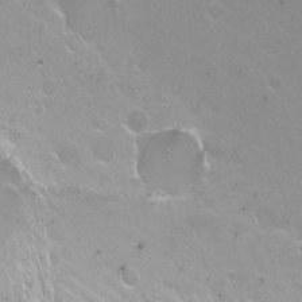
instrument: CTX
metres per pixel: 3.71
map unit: Nhu
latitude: -5.9178
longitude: -47.5938
